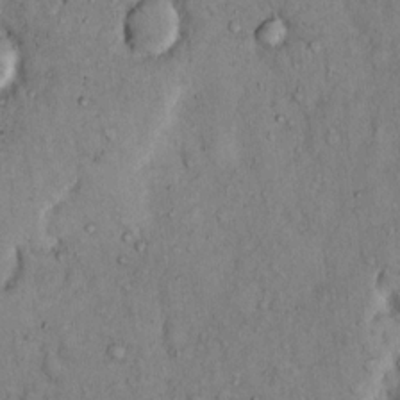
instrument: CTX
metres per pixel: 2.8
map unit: Hto
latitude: 11.3293
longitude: -60.1766
